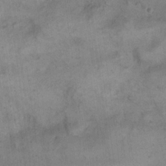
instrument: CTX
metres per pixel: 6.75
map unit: eHh
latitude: 21.4049
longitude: -60.1011
